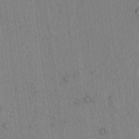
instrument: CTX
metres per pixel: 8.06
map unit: lAvf
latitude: 7.0458
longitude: 164.6897
